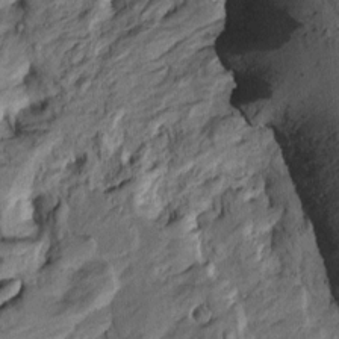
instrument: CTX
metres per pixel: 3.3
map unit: Htu
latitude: -5.2565
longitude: 156.4062
